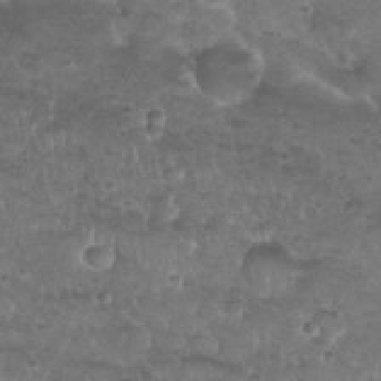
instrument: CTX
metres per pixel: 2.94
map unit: Nhu
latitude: 29.4615
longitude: -50.1011
